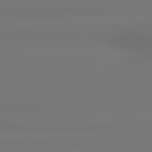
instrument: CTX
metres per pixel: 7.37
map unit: lApd
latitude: 79.3860
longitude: -136.8569
